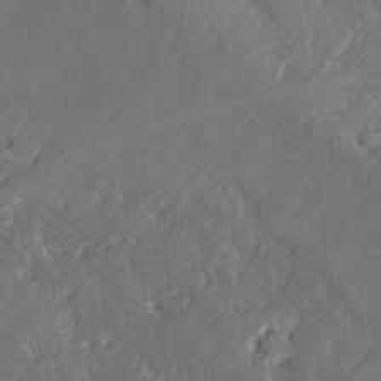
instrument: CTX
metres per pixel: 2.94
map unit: lAvf
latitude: -0.2929
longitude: -107.4426
